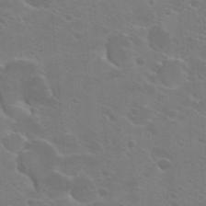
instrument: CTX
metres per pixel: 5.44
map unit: Hto
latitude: 22.8191
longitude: -36.6302
